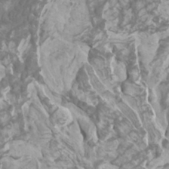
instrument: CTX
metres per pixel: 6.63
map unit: Htu
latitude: -11.1053
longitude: -73.3293
